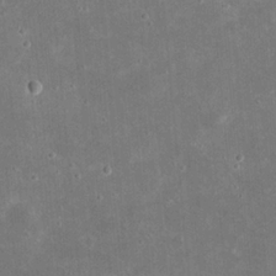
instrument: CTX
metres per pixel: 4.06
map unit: eHh
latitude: 21.1026
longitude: -68.1578
